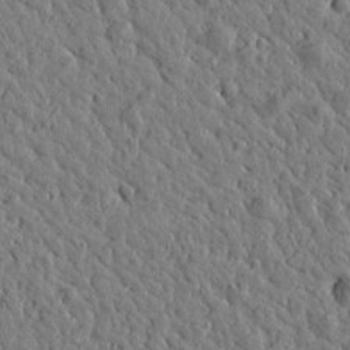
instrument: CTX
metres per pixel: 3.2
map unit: Htu
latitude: -0.0661
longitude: -178.8758
